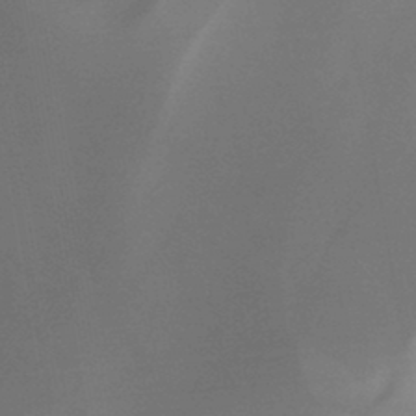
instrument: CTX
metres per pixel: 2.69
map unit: HNb
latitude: -44.5952
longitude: -44.8758
